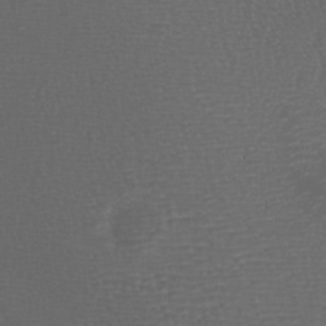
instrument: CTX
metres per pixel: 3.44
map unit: Nhu
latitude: -7.7288
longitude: -91.6505
